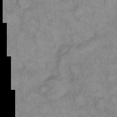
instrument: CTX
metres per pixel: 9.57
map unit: eHh
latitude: 10.5357
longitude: -63.9717
